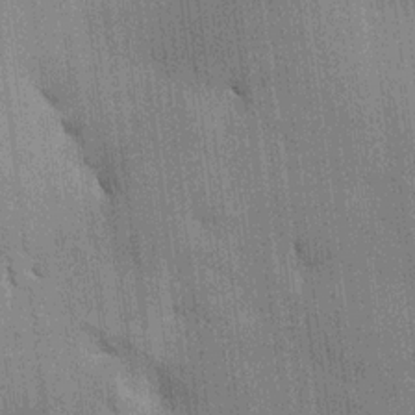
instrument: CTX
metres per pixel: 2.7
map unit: HNhu
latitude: 15.0648
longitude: 12.5952
